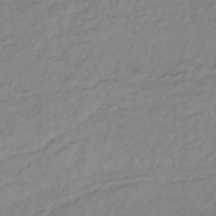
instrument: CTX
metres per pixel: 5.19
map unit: lHb
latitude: -38.4629
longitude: 70.4440
